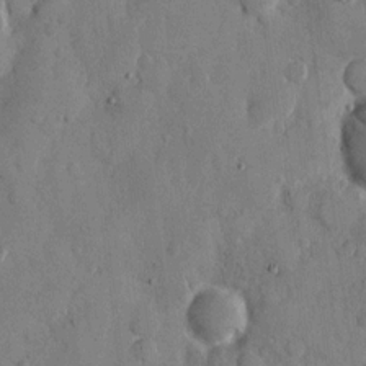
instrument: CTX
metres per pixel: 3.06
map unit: eHh
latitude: 9.6127
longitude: -67.4237
